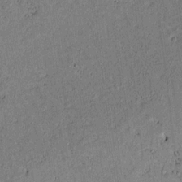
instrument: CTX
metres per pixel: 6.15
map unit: lAvf
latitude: 4.6490
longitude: 168.5573
